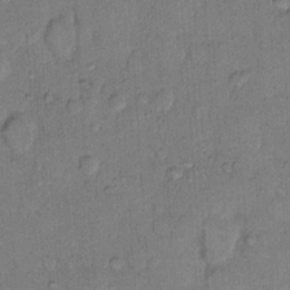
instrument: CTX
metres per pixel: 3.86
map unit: Hto
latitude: 9.5560
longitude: -61.4993
